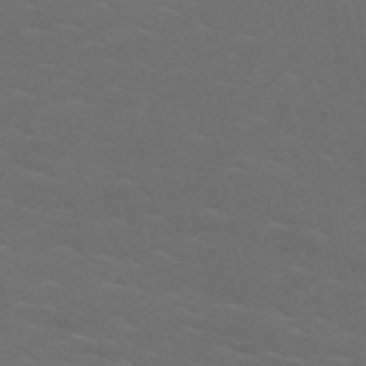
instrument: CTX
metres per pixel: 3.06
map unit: HNb
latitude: -51.3510
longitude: -43.4049
